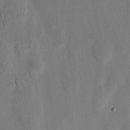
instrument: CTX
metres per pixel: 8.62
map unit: HNhu
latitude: 13.8961
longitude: 12.2929
